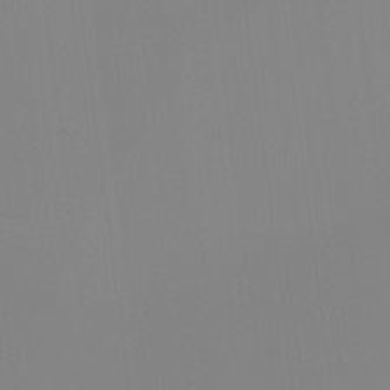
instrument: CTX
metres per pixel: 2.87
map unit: Ht
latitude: -14.5952
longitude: -51.6882
